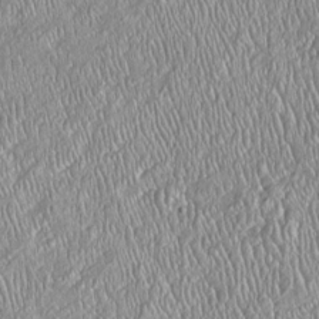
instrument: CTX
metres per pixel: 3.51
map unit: Htu
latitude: -5.4832
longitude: 157.0108
